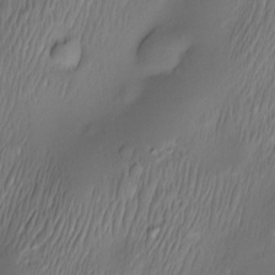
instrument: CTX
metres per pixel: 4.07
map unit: Nve
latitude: -23.4077
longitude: -138.4601
